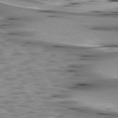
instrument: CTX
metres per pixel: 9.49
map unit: lApd
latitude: 74.8758
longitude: -50.7057
